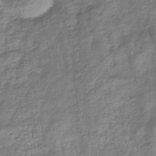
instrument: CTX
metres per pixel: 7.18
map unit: eHb
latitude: -33.2943
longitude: 75.2565
